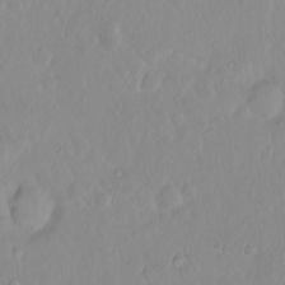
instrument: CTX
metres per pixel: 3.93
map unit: eHh
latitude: 1.6127
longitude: -55.5938
